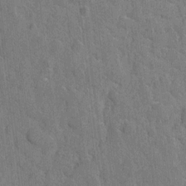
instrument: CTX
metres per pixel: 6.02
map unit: eHh
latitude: 8.2901
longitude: -65.8772
